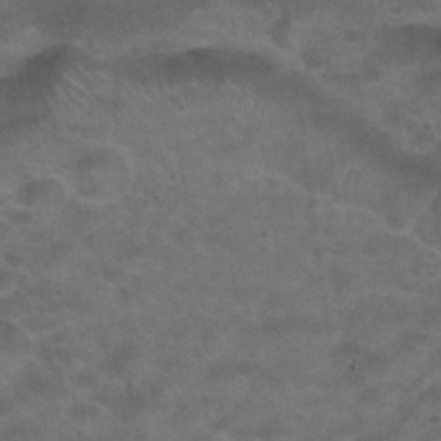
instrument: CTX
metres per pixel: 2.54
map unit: Nhu
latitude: 29.1781
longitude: -50.1955
